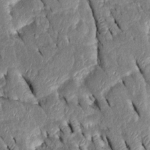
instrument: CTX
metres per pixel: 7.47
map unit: Htu
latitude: -0.7275
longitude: 149.7478
